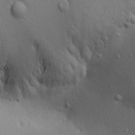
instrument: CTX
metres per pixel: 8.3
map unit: Aa
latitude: 19.4615
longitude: -141.2537
